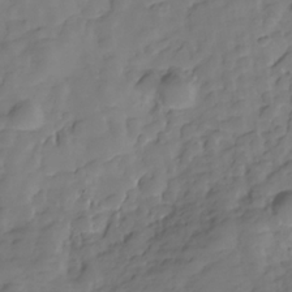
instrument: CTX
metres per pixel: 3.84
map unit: Hve
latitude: -29.4266
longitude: 91.3132
